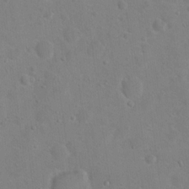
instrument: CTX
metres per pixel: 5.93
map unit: Hto
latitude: 17.8772
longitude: -39.5371
